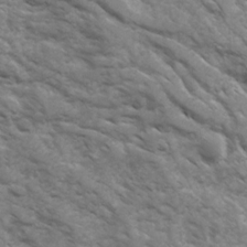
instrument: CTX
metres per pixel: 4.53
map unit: Ave
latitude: 17.0081
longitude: -131.7261
